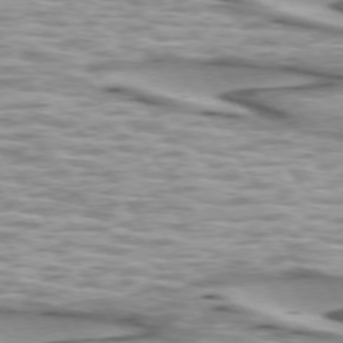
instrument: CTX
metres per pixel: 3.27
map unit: lApd
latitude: 73.8773
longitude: -57.4993
